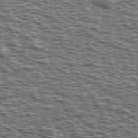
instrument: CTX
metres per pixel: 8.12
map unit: Ave
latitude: 38.6868
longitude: -112.5924
